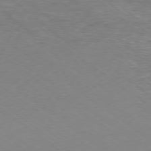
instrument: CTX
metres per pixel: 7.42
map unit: Hpe
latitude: -78.9352
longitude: 17.3699
